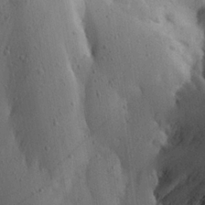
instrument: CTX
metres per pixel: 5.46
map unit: Ave
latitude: 23.1592
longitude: -134.4979
